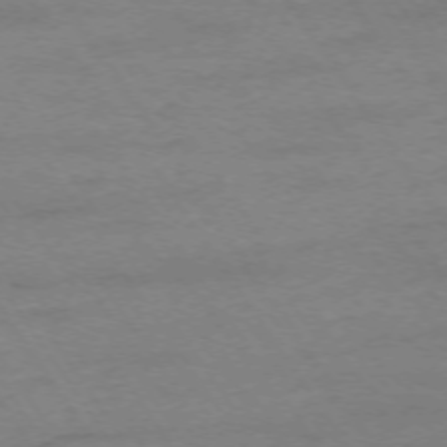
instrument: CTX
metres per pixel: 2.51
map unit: Ap
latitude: -74.5196
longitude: -86.0255
